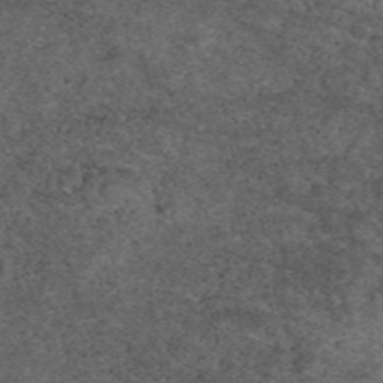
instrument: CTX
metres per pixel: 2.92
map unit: eAb
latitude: 48.4412
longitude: 107.6155
